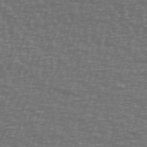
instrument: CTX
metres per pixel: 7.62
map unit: Ave
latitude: 39.2159
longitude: -113.2915
